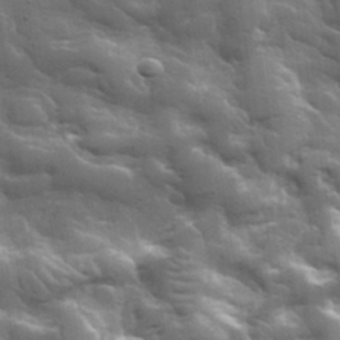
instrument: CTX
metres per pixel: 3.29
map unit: lHvf
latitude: 37.0648
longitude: -91.9528
